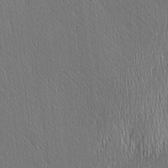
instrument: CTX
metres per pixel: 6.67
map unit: Nhu
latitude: -3.7855
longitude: -150.9891
